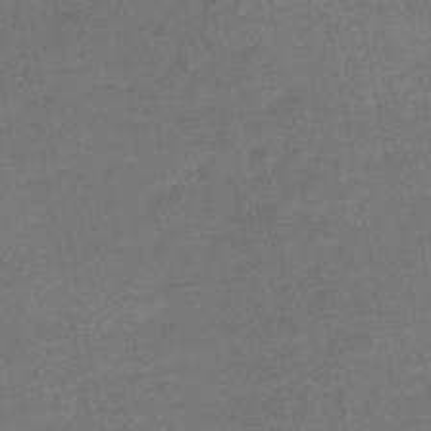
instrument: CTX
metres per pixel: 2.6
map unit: HNb
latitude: -47.6910
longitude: -39.0458
